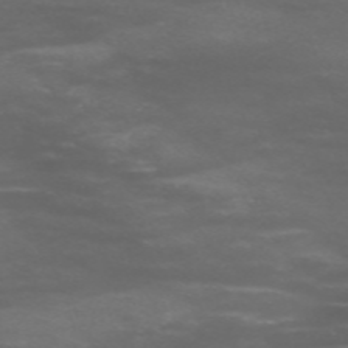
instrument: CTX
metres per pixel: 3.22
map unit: Nve
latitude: -58.8974
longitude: 66.0850
